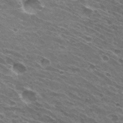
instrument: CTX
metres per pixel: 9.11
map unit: Hto
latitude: 31.8017
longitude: -43.2726
